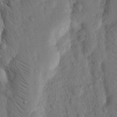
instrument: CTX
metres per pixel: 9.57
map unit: Nhu
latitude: 18.3278
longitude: -76.8191
